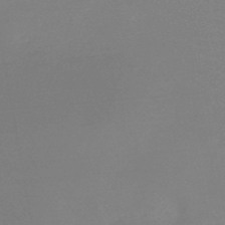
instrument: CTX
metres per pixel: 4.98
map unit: HNb
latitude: -46.6140
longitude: -43.3860
